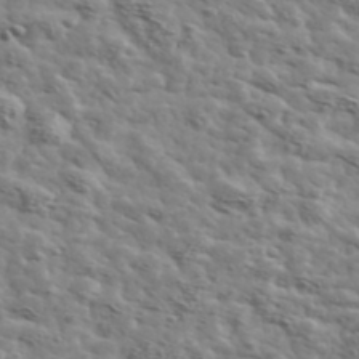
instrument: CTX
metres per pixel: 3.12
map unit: Ave
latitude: 41.9528
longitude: -108.1011
